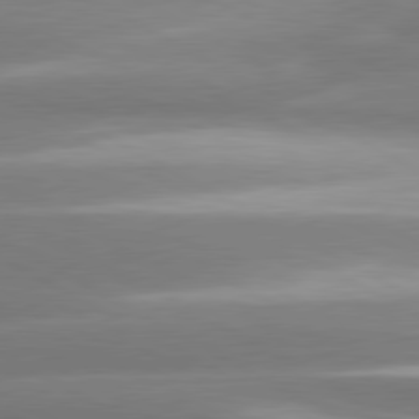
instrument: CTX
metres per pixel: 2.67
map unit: lApd
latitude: 80.6113
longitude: -135.2159
